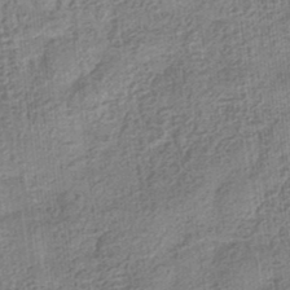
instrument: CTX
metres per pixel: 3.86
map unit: eHb
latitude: -35.6344
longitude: 79.8611
